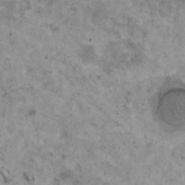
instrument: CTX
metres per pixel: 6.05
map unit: HNhu
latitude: 3.4615
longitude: 4.6707
